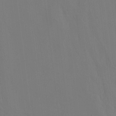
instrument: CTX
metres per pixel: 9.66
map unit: lAvf
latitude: 7.9906
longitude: 166.1039
